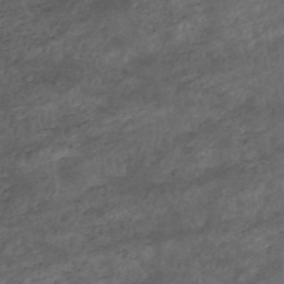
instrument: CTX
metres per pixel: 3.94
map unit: HNhu
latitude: -47.6533
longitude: 28.5763
